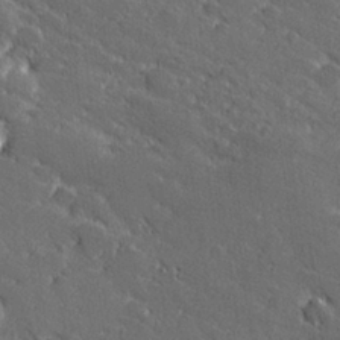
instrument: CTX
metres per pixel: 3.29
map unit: lHvf
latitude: 27.6694
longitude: 141.0675
